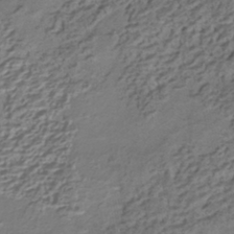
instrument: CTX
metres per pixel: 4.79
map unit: HNhu
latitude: -41.8989
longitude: 107.2754
